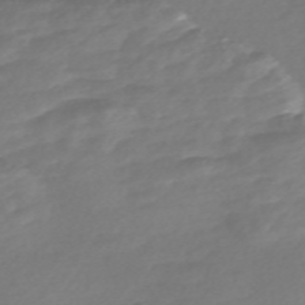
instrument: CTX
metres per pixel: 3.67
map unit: Nve
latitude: -58.3873
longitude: 57.7666
